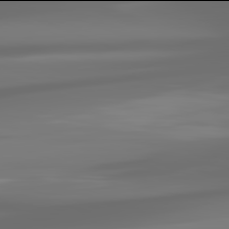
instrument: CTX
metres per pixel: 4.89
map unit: lApd
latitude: 81.9906
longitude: -168.2523
